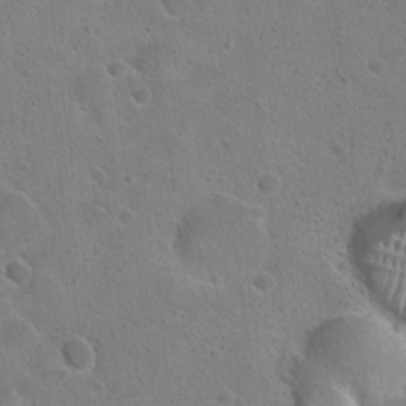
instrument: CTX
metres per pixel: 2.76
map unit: Hto
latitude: 22.6301
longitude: -48.6490
